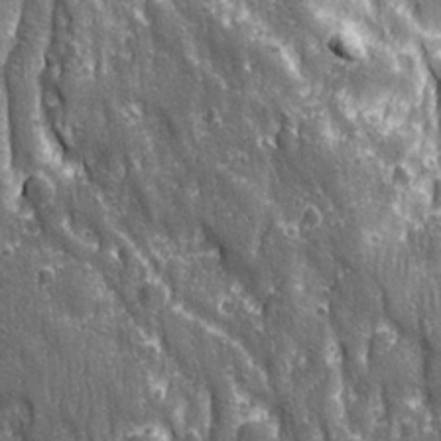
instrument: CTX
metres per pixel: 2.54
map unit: Ave
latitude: 22.9514
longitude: -133.6505
